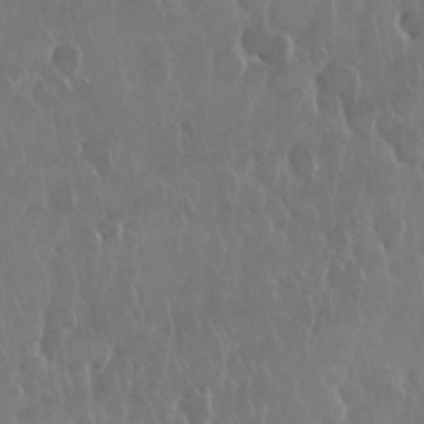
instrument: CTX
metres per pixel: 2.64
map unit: Nhu
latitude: 28.9891
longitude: -63.1970
